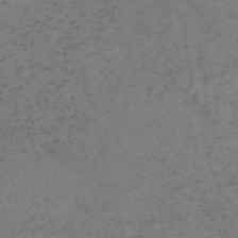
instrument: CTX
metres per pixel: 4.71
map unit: HNb
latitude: -55.1053
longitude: -47.3671
